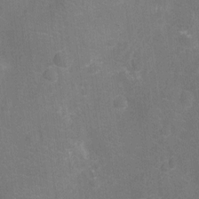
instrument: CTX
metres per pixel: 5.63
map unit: Nhu
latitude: -13.6722
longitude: -25.0647
